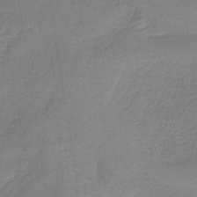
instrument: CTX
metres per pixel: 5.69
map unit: HNb
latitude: -34.9542
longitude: 59.0864
